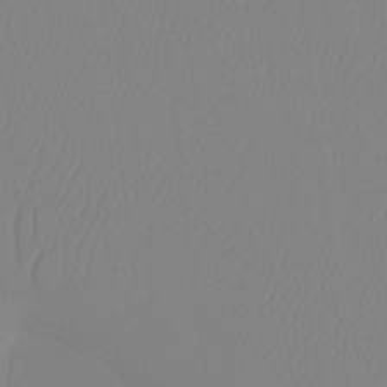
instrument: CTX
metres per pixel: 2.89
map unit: Htu
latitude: -12.5385
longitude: -47.5560
